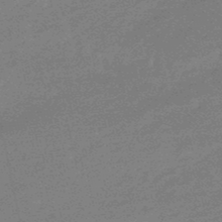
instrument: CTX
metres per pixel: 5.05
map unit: lHb
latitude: -48.6519
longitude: 82.2739
